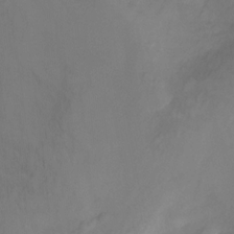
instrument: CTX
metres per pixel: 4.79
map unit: Ht
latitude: -11.9367
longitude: -47.4238
